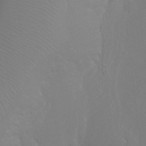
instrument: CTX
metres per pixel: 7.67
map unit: Ht
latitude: -4.2739
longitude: -24.7057
